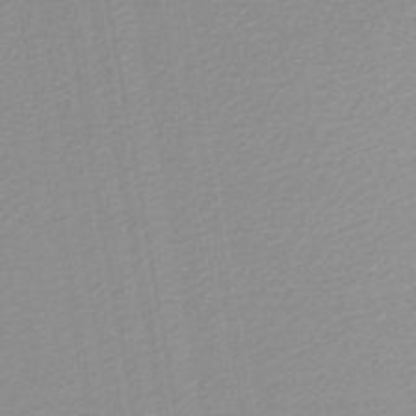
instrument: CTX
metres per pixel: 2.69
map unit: lHb
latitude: -45.4454
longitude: 66.1228
